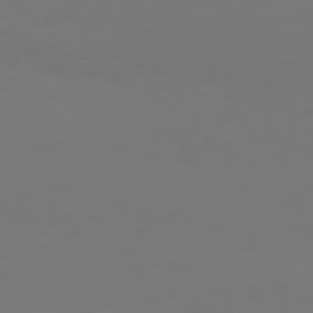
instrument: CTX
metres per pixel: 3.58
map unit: Hpe
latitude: 77.2537
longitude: -133.4238
